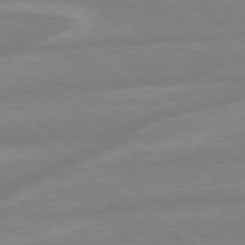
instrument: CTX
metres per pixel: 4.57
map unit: lApd
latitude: 79.1026
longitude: -164.1389
